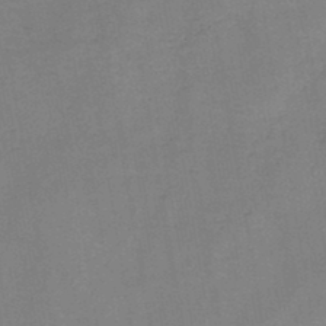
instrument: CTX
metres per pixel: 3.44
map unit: HNb
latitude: -45.4832
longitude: -38.0822
